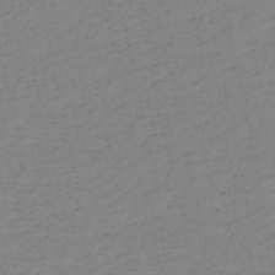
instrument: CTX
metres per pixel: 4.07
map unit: HNb
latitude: -53.7666
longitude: -39.2915
